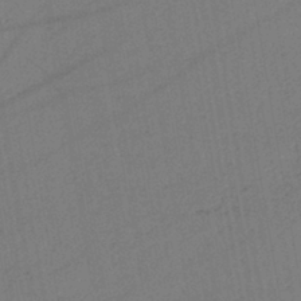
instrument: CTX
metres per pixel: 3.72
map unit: lHb
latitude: -42.2739
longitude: 68.1416
